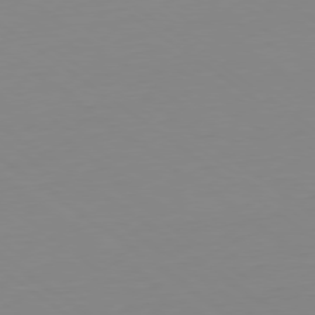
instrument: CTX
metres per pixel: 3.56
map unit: Hpe
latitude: -79.4643
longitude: 13.5588
